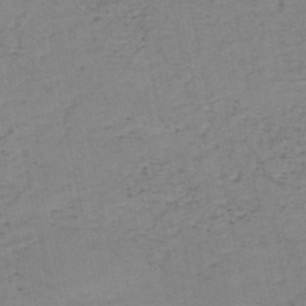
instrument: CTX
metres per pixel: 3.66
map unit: HNb
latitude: -50.5007
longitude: -52.0255
